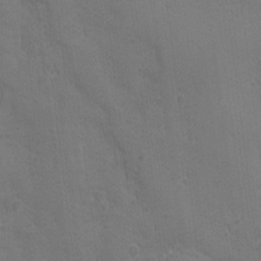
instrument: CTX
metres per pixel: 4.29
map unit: Ave
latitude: -7.7666
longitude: -120.6869
